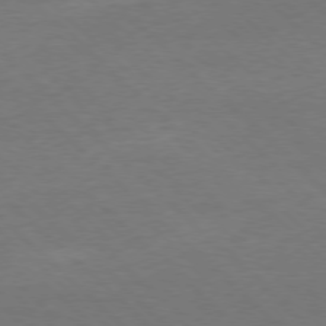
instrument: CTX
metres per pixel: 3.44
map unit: Ap
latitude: -77.9745
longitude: -86.8002
